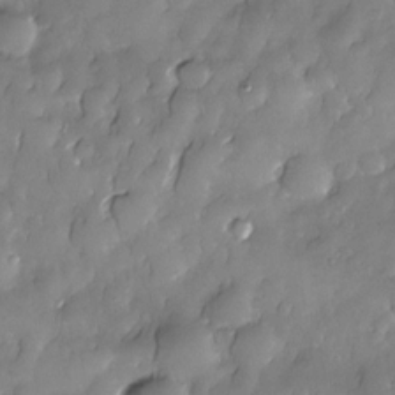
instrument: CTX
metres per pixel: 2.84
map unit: Nhe
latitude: -30.1794
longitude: -140.2144
